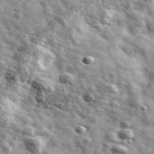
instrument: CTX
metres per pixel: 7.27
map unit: Ave
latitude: 41.7261
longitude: -107.1970
